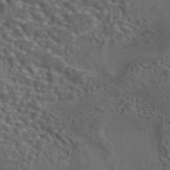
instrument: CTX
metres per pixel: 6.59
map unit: eAb
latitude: 43.9339
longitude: 103.8045
